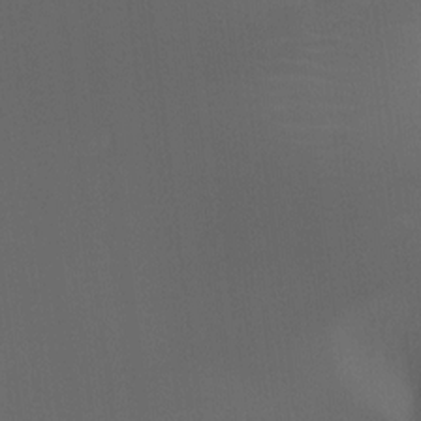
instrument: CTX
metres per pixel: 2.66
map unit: Hto
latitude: -7.8800
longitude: -50.7813
